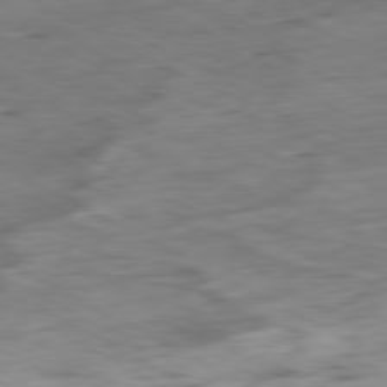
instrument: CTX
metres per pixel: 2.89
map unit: Ap
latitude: -80.7274
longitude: -83.1970
